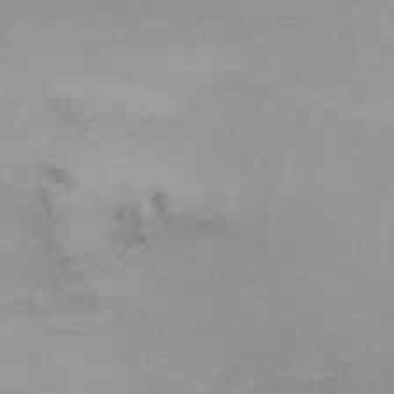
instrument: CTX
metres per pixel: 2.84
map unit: Nhu
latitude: -17.3321
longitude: -48.0822
